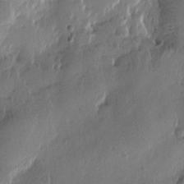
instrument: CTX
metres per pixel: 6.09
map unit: Htu
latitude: -2.8407
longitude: -177.5560
